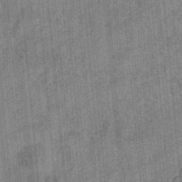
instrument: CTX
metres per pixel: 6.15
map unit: eHb
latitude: -34.2173
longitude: 79.0108
